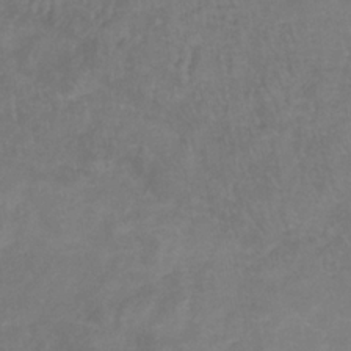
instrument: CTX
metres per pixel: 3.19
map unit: lHb
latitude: -33.3888
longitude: 72.0472
